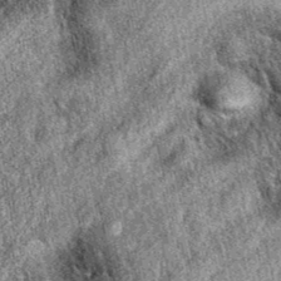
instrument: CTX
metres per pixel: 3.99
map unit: eAb
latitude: 38.5168
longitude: 109.3321
